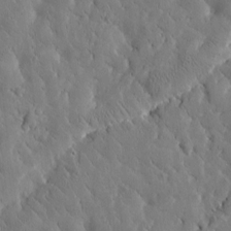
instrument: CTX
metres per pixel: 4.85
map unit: Htu
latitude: -1.1243
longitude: 175.5021
